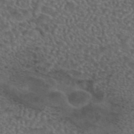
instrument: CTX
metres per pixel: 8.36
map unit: eAb
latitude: 43.9339
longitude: 104.5007
